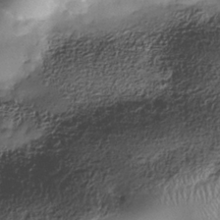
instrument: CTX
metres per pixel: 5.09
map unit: Nhe
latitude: -37.9745
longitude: -147.4994
